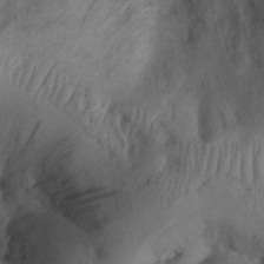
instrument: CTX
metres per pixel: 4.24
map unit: Nhu
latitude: 26.6302
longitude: -71.5371
